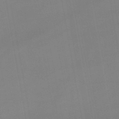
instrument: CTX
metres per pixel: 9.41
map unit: lHb
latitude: -45.8611
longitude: 75.1432
